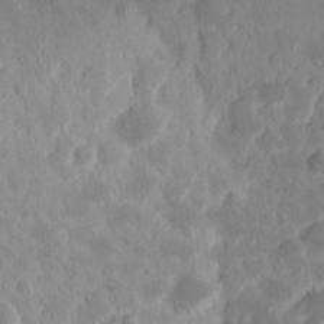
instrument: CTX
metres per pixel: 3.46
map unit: eHh
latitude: 14.8569
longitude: -72.8002
